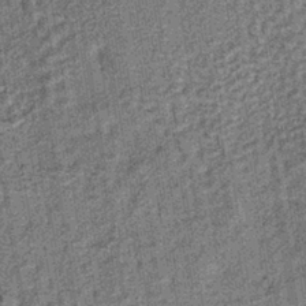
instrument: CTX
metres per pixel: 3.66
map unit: lHb
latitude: -38.0661
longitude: 64.2173
